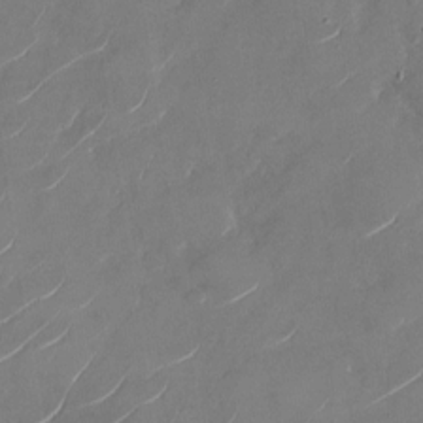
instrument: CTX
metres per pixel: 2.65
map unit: Nhu
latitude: -28.4629
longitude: -73.1215
